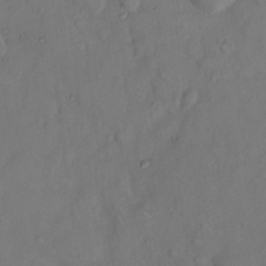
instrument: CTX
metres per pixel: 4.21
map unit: Hto
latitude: 8.5735
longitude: -61.7638
